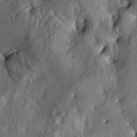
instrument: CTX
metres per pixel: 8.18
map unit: lAa
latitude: -5.5021
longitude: -124.8191
